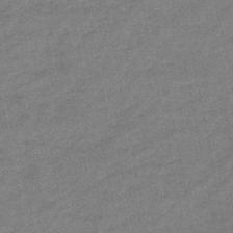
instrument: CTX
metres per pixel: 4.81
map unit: HNb
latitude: -47.1620
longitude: -35.7260
